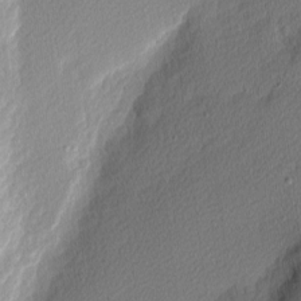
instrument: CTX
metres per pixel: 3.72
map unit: Nhu
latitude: 2.8947
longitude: -76.3089
